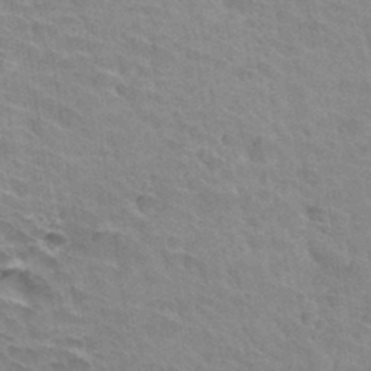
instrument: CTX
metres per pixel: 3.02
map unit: Hto
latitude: 33.1970
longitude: -41.8394
